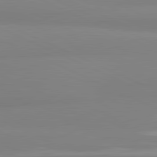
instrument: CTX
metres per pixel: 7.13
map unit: lApd
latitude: 81.7072
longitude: 178.8975
